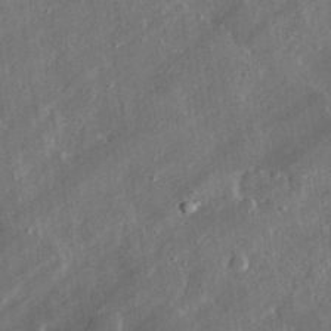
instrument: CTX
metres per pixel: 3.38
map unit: lHvf
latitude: 32.8569
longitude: -92.0822
